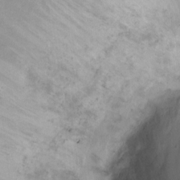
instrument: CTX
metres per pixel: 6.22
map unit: Ht
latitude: -0.5196
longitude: -32.3089
